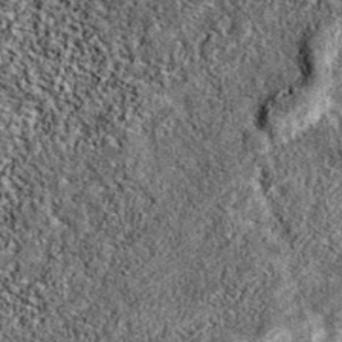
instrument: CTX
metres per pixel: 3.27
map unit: eAb
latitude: 37.8772
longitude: 106.5574
